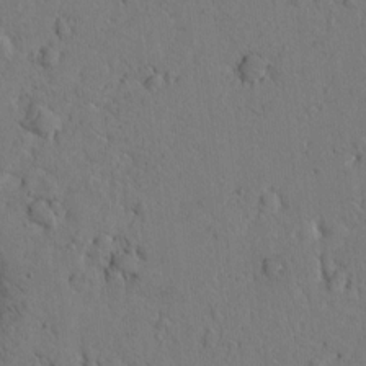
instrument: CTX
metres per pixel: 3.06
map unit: Htu
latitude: -2.1416
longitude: 170.4062
